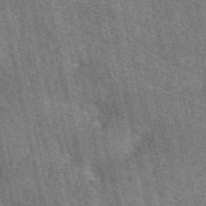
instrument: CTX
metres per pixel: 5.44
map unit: eAb
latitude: 51.5371
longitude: 114.4440
